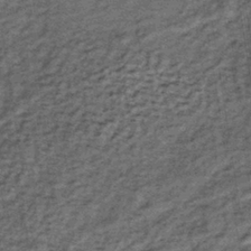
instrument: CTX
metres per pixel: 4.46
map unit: lHb
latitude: -38.8408
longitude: 66.1228
